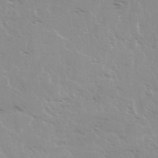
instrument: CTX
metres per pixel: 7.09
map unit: Ave
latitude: 0.5923
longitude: -112.8569
